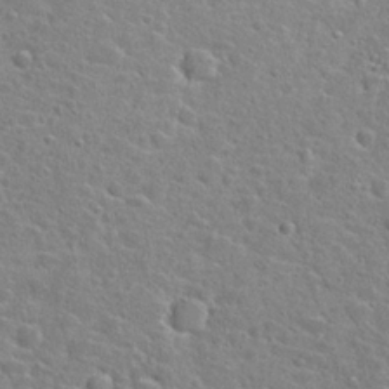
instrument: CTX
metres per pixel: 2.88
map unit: Hto
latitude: 25.0836
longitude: -47.7261
